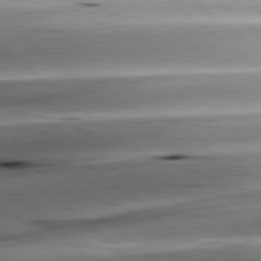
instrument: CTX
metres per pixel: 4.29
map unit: lApd
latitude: 80.3089
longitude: -143.5560
